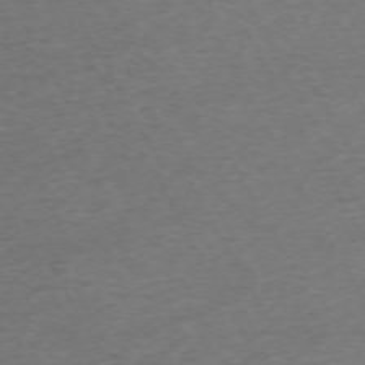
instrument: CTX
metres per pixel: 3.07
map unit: Ap
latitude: -72.4251
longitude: -69.7261
